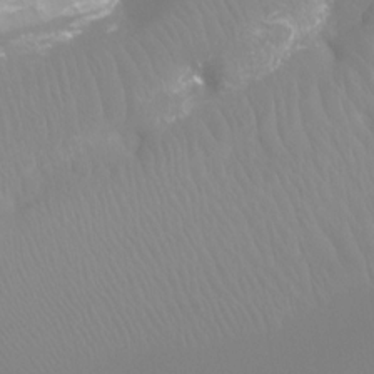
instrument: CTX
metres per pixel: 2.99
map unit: Hto
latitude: -8.6329
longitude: -46.1011
